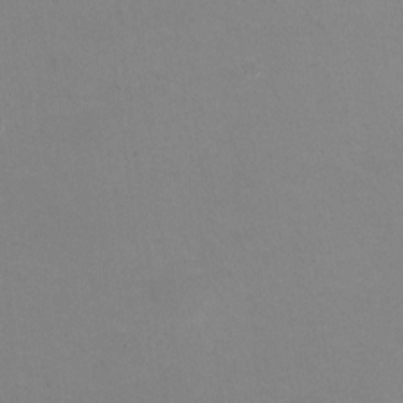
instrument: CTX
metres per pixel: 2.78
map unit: HNhu
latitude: -1.9367
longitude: -3.4237
